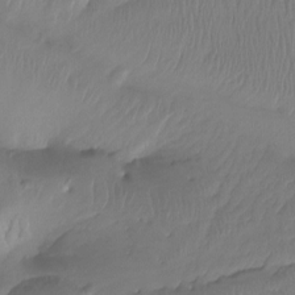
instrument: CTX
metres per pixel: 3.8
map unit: Htu
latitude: -15.1431
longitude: -46.4412
